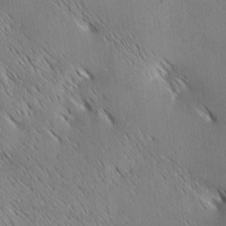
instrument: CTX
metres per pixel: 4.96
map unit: Ave
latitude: 1.6127
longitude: -114.9891
